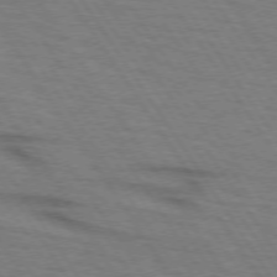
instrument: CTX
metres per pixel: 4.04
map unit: lApd
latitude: 73.1970
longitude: -73.1404
